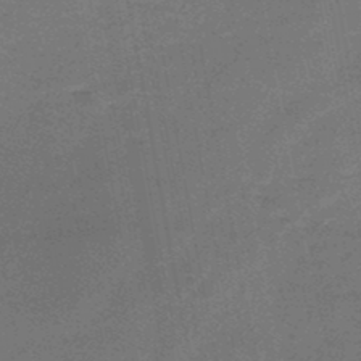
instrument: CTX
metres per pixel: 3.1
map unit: HNb
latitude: -47.6722
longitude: -39.5560
